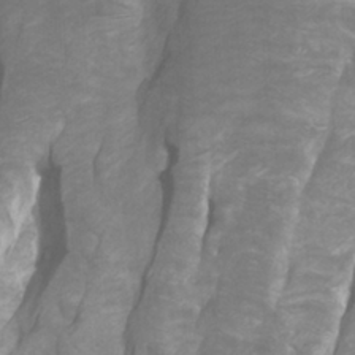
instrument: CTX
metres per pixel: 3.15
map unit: Htu
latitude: -7.1431
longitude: -48.4601
